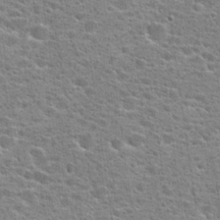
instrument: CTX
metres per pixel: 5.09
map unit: Hto
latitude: 24.5545
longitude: -47.8773
